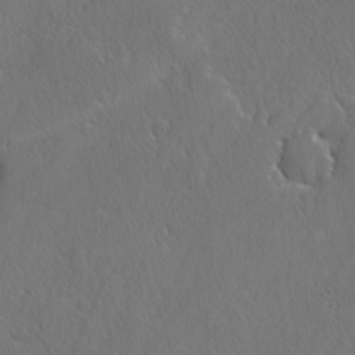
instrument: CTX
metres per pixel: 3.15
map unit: lAvf
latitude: -4.8408
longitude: -108.4790
